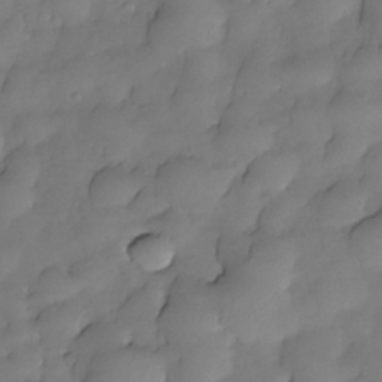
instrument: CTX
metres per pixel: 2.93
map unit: Nhe
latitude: -30.2172
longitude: -139.6127
